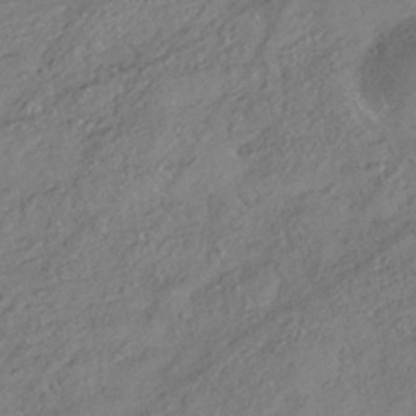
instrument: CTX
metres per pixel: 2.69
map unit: HNhu
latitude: -41.1809
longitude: 107.1998
